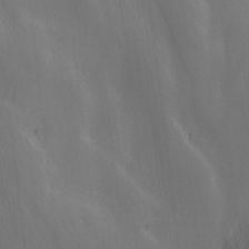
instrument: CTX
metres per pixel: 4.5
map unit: Ave
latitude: 13.2348
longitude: -104.8758
